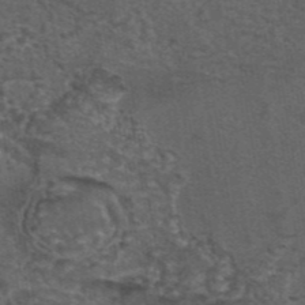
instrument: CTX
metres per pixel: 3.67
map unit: eAb
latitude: 43.8772
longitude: 105.1242
